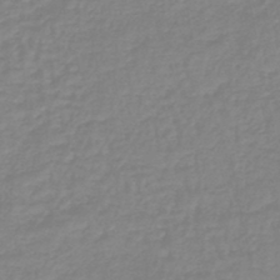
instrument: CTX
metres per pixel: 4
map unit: eHb
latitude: -45.6722
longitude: 81.6722
